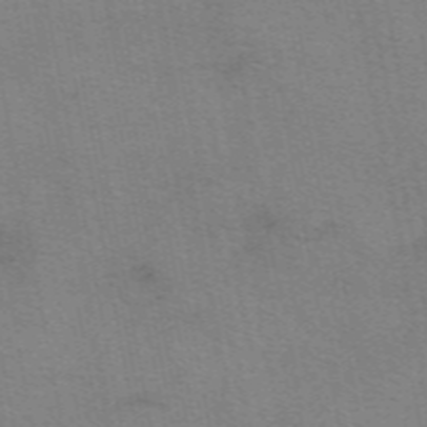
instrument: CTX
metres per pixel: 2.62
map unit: eAb
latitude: 50.3467
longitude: 105.0486
